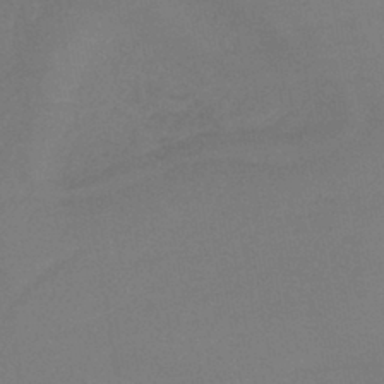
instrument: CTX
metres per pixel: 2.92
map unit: lHb
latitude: -41.6533
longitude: 73.4265
